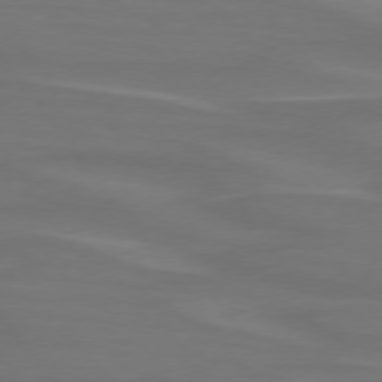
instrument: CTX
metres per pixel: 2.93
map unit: lApd
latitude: 74.8002
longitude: -79.7639
